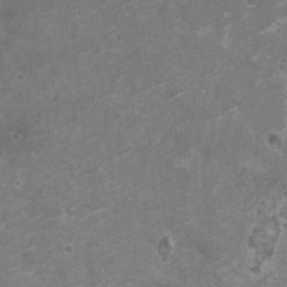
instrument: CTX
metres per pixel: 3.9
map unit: HNhu
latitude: -0.3873
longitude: 2.7274
